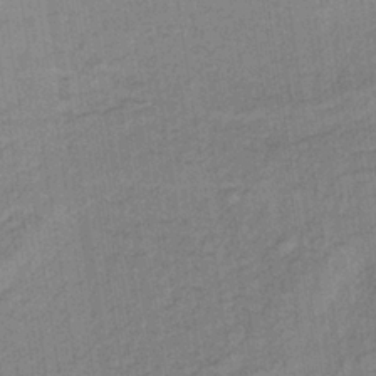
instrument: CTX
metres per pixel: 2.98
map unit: lHb
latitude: -34.6707
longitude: 70.7652
